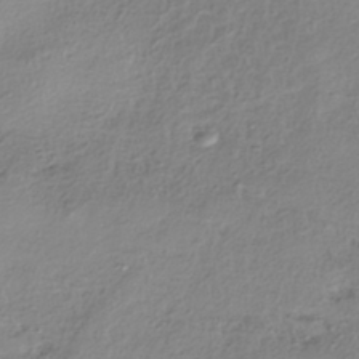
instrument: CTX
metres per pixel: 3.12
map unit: HNhu
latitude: -40.8219
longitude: 106.9164
